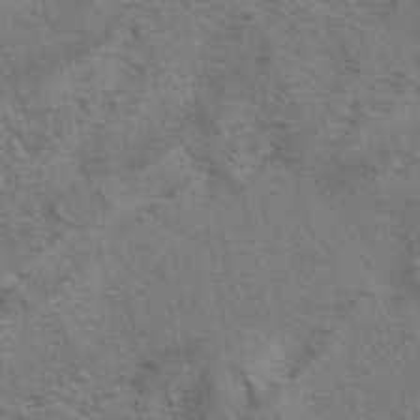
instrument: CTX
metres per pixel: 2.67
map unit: eAb
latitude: 41.8016
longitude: 104.4818
